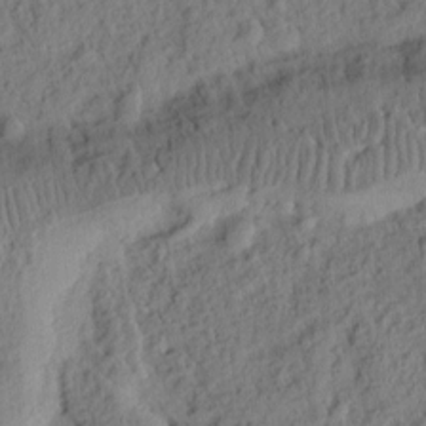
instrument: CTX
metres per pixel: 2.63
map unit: Ht
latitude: 7.6316
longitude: -76.1011
